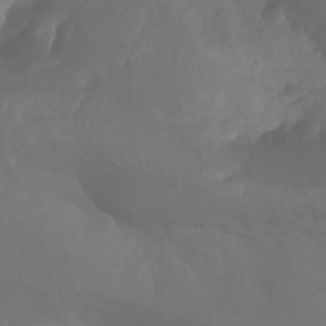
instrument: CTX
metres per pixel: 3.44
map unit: Aa
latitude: -10.8597
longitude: -68.1577
